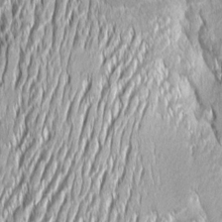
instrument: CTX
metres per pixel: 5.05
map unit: Aa
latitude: 8.1956
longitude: -131.6883
